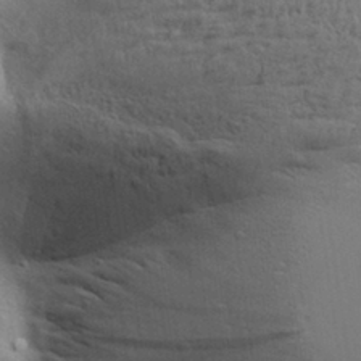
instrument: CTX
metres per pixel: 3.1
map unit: Aa
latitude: 30.2334
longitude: -135.4237
